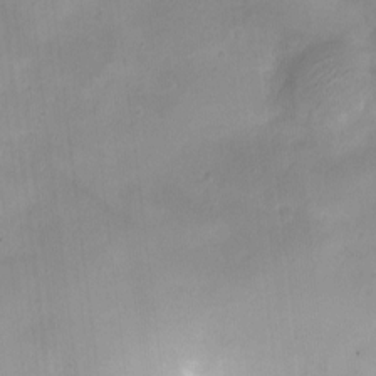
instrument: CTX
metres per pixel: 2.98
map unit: Ht
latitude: -5.5777
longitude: -20.9136
